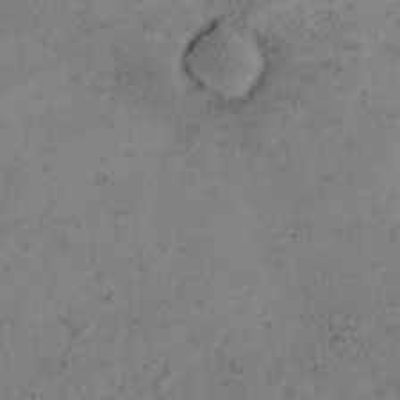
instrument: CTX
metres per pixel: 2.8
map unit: eHh
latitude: -0.6141
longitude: 18.9353
